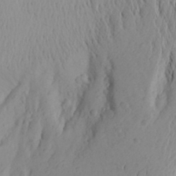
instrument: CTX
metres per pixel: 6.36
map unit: Aa
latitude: 25.3670
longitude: -147.4427
